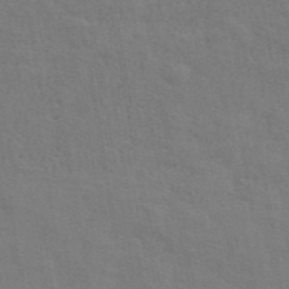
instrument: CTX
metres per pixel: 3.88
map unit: ANa
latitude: 42.9325
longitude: 29.5777
